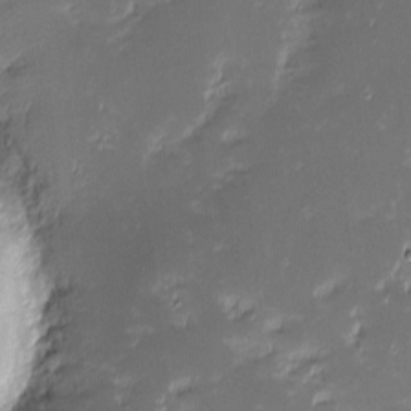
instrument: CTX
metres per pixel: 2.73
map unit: eHh
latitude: -2.4817
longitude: -85.7828
